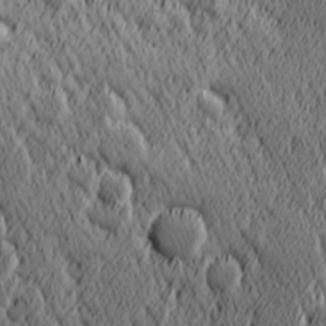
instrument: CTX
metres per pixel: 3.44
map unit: Hve
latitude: 25.8583
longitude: 145.8234
